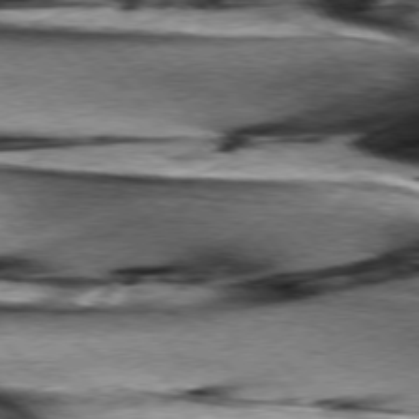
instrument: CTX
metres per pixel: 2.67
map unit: lApd
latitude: 76.1766
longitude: -65.0647
